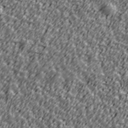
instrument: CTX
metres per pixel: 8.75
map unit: Ave
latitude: 41.2348
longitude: -113.4804
